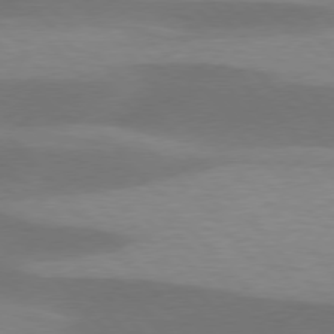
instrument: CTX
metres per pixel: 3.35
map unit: lApd
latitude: 76.8191
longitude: -58.7435
